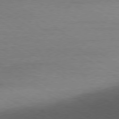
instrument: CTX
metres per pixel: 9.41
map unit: Ap
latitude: -80.2740
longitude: -87.4804
